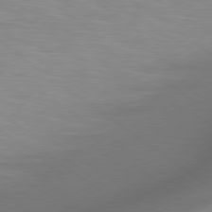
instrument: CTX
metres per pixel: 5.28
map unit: Hpe
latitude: 78.6113
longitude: 174.8785
